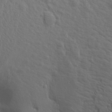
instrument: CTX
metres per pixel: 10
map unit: Aa
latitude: 19.0647
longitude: -142.1389
